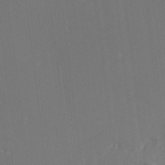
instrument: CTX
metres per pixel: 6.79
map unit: Ave
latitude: 2.7435
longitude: -111.0837
